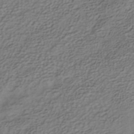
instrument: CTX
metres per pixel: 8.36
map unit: Nhe
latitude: -40.2550
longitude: -100.5924
